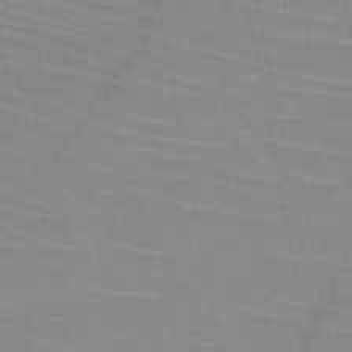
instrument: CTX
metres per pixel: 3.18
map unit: HNb
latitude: -45.5399
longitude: -42.5924
